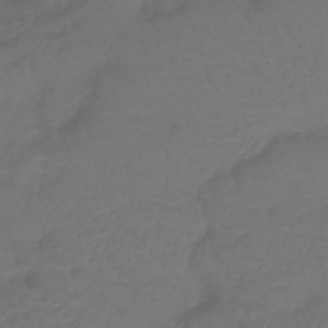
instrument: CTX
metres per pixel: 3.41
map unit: lHb
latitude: -43.6154
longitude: 74.6330
